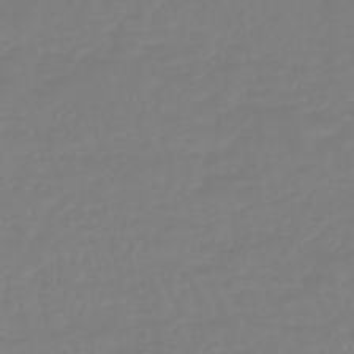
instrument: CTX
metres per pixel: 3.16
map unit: eHb
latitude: -45.6722
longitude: 81.1242
